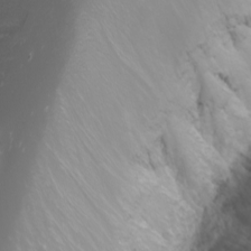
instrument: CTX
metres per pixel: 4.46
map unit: Nhu
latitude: -0.7841
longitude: -81.0269
